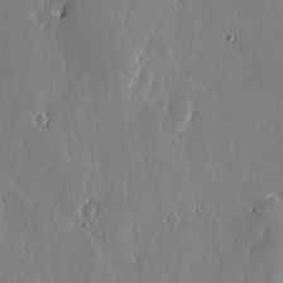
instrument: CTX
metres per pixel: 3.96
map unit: lAa
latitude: 6.2334
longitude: -113.4804
